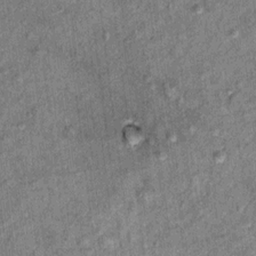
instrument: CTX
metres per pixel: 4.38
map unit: Ht
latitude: 11.0836
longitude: -38.1956
